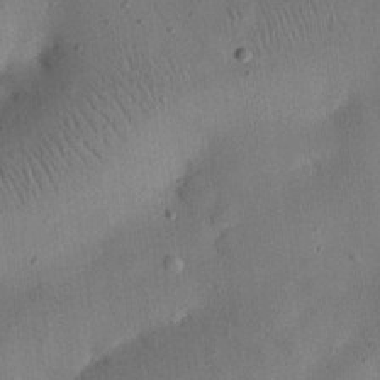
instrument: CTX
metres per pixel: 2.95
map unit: eHh
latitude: 25.4237
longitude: -69.0837
